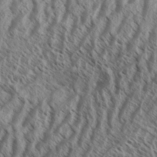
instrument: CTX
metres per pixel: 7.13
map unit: Aa
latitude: 33.7828
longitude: -138.3656
